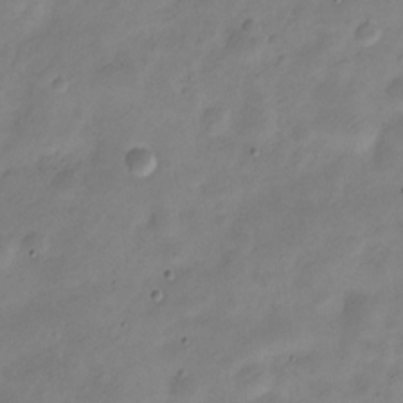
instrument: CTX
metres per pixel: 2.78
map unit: Nve
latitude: -23.6911
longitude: 105.6155
